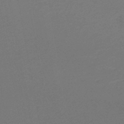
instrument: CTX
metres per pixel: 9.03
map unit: lHb
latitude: -47.6155
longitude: 69.0675
